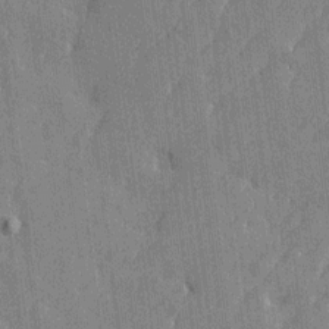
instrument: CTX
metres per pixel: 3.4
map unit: Htu
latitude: -7.4076
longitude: 176.3873
